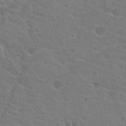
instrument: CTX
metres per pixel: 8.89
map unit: Hto
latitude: 22.5168
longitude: -39.6883
